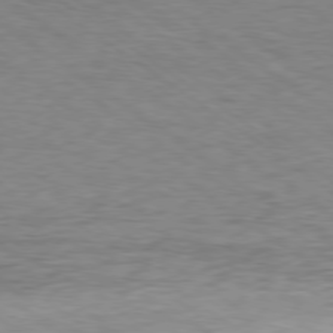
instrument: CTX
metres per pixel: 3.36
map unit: Hpe
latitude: -79.3887
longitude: 9.5021
